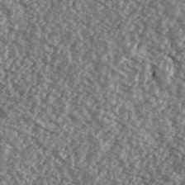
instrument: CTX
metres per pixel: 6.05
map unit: Ave
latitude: 39.4615
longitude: -111.3293
